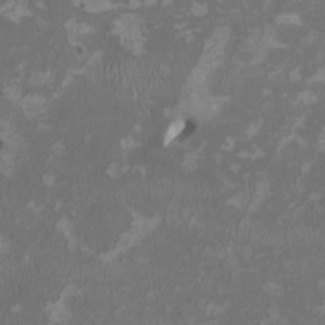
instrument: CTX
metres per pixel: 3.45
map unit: HNhu
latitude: 2.0255
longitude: -3.5371
